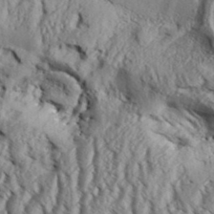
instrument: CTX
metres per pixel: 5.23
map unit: Aa
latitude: 33.0836
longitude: -136.7247
